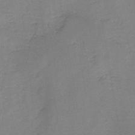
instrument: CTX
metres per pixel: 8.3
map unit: HNb
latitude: -46.2361
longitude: -37.9906
